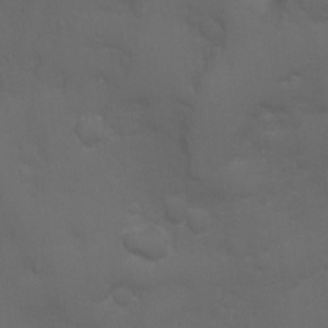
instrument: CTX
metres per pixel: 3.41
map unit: Ht
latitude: 0.6679
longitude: -21.4616
